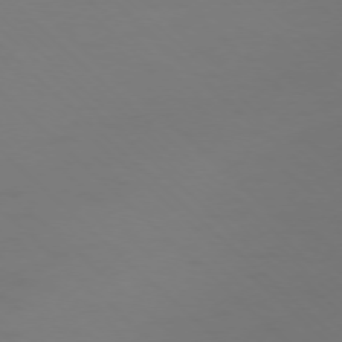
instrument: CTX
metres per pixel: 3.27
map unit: Ap
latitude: -76.3495
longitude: -79.6505
